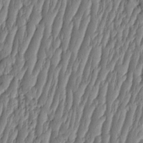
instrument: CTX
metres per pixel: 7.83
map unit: HNhu
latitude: -3.1620
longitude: 13.8422
